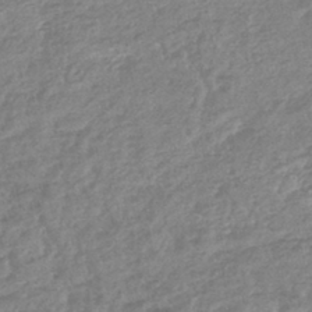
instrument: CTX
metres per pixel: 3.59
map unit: lHb
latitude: -42.5384
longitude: 73.4643
